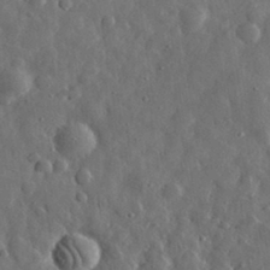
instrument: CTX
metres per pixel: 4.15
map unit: eHh
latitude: 31.3860
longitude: -74.6491
